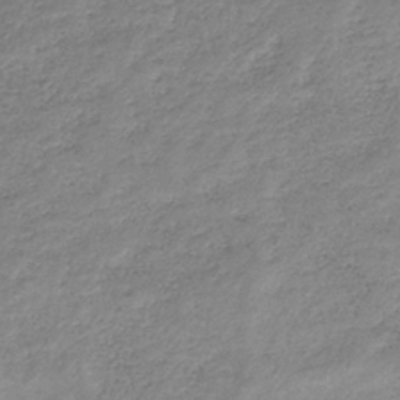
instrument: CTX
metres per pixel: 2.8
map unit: eHb
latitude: -36.6329
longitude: 75.0487
